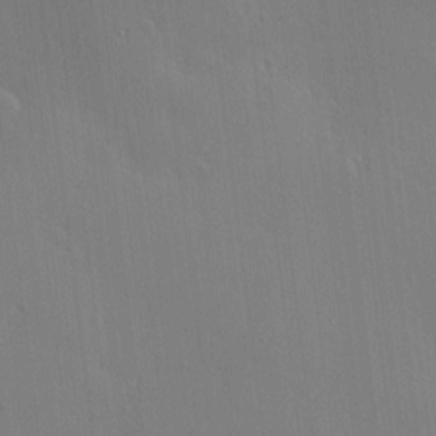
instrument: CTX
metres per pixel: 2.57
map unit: Hve
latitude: -9.4076
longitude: 175.5588
